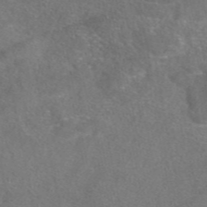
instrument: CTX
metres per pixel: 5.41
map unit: eAb
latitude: 47.4805
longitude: 110.5006
